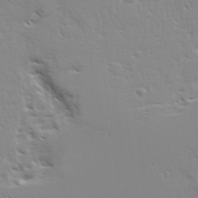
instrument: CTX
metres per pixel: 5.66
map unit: Ave
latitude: 22.9136
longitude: -132.0822
